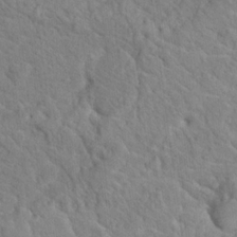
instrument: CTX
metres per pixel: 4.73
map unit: Hto
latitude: 18.0633
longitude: -35.0647
